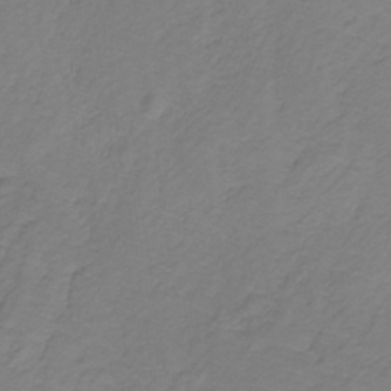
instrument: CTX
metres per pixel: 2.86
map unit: lHb
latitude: -31.4265
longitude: 65.6155
